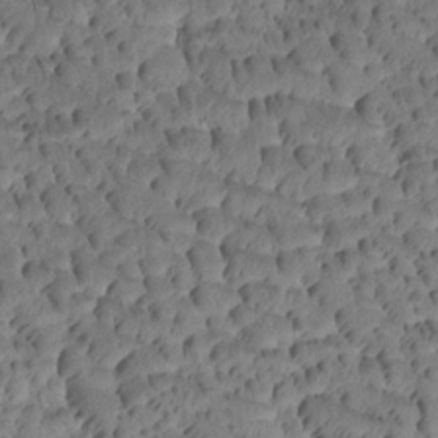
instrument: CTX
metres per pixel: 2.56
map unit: Htu
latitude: -2.7841
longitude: 171.4077
